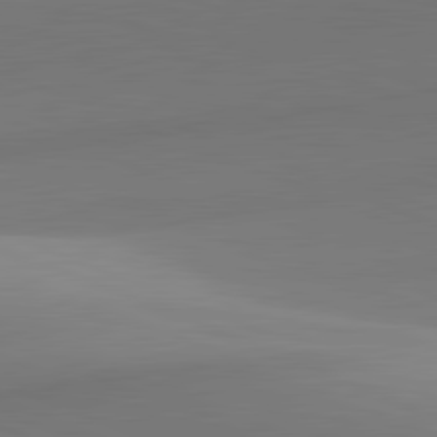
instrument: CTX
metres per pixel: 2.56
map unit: lApd
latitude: 81.8583
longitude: 142.0850
